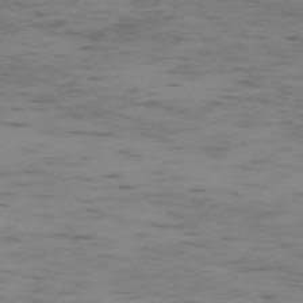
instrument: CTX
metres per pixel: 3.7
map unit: Ap
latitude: -75.3699
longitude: -79.2915
